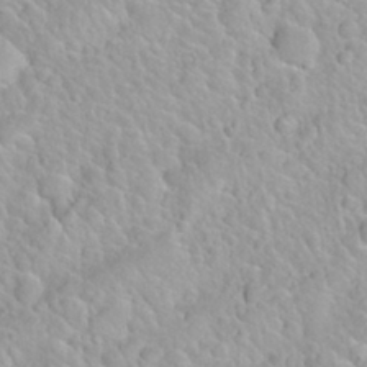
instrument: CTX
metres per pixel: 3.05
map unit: Nhu
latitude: 27.9717
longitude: -52.9325
